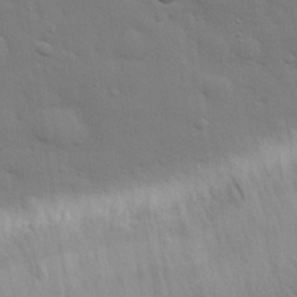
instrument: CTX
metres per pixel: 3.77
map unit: eHh
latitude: 28.6868
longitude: -75.1781
